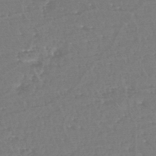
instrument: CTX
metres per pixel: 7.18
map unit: eHh
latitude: -45.1431
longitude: -29.1970
